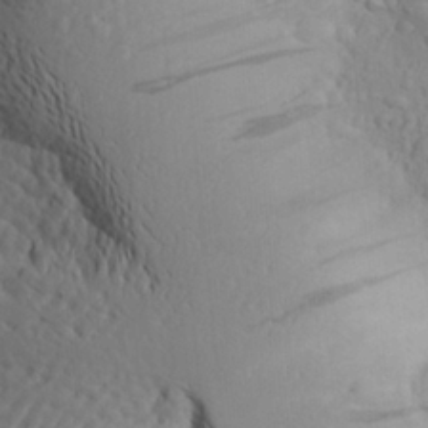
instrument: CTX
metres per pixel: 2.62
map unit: Aa
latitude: 25.0836
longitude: -146.5168
